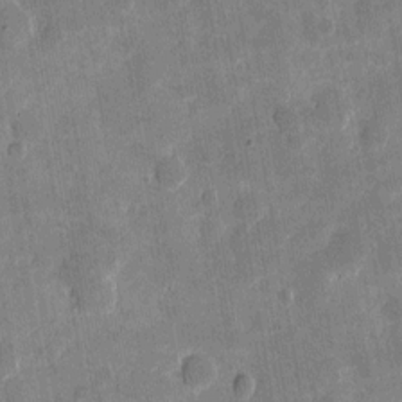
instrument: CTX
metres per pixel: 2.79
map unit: eHh
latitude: 7.2537
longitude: -66.2144
